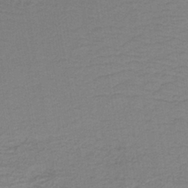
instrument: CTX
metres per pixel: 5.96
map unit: lHb
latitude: -41.4643
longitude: 52.8408
